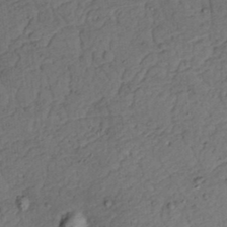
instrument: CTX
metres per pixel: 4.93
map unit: Nhu
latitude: 22.1389
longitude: -70.2900
